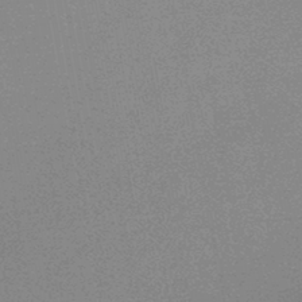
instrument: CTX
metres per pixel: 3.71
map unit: HNb
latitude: -44.4629
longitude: -40.1577
